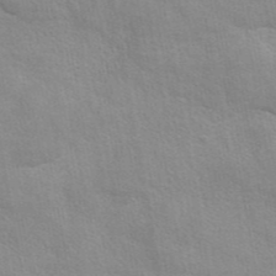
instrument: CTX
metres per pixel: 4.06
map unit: eAb
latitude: 44.5168
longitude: 108.7841
